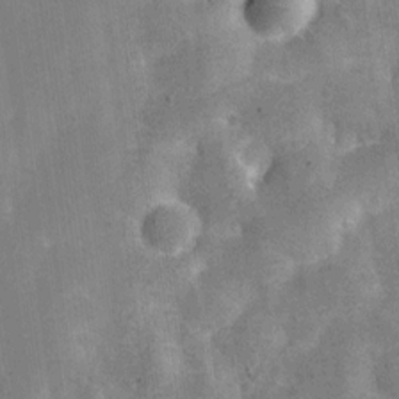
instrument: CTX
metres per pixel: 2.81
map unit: Nve
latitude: -26.0283
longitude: 105.4643
